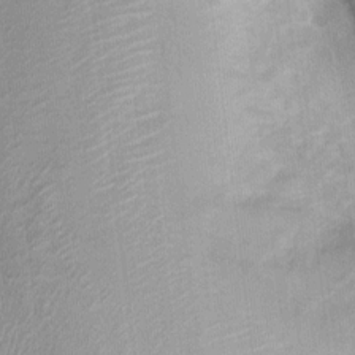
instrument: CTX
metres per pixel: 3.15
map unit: Nhu
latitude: 1.9528
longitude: -14.6113
